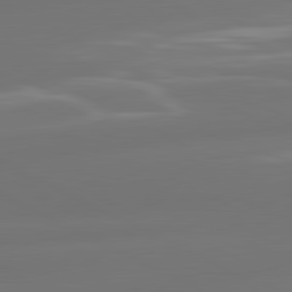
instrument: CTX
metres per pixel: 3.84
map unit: lApd
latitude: 81.2726
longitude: -164.1389
